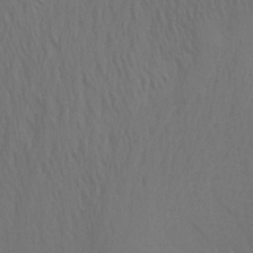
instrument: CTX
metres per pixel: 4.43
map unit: Aa
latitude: 26.6302
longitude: -145.6316
